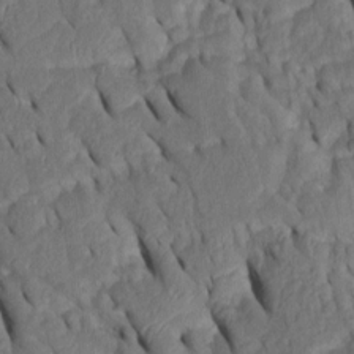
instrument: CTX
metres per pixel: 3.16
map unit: Htu
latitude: 0.1955
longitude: 149.6155
